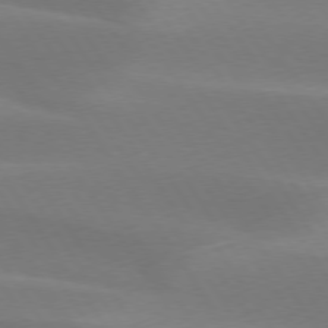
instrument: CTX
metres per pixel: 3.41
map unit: lApd
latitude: 75.2159
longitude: -66.7246
